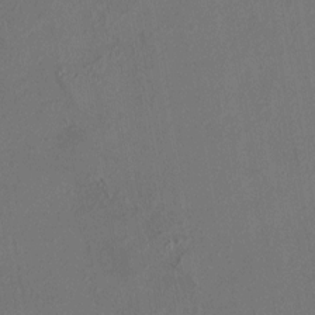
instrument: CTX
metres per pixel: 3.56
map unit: HNhu
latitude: 5.5182
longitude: 14.1795
